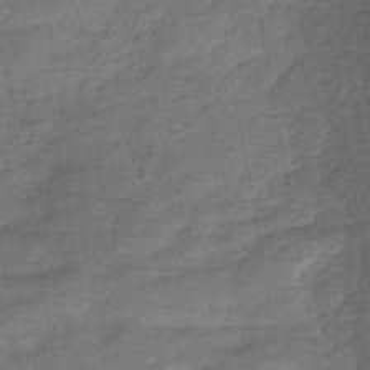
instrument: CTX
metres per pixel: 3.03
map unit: eHb
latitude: -33.3132
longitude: 74.0850
